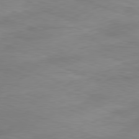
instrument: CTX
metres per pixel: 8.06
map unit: Ap
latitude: -81.9367
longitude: -80.1200
